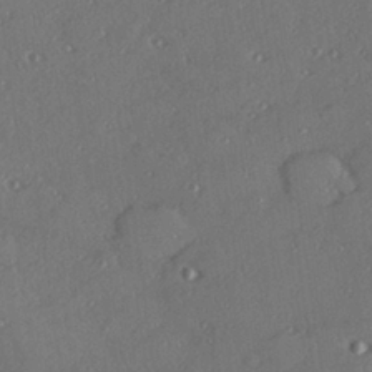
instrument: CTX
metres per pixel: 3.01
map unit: Hve
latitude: 27.1403
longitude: -91.2348
